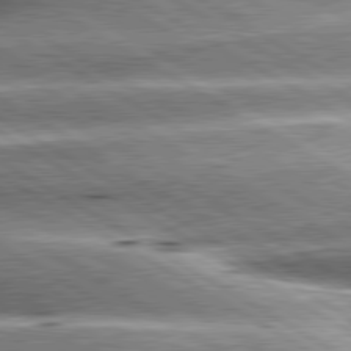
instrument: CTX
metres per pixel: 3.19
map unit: lApd
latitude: 80.3467
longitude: -142.7246
